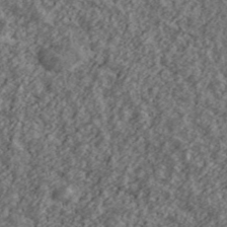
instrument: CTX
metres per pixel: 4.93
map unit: Ave
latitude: 43.4615
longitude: -111.2726
